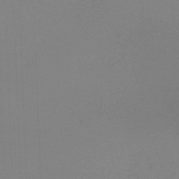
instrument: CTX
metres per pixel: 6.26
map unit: lHb
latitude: -45.7856
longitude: 63.9556
